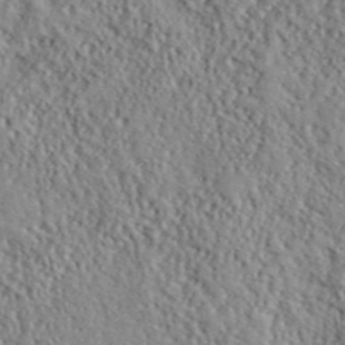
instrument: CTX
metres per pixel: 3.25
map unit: lHvf
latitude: 41.0647
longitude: -87.9528
